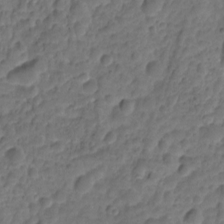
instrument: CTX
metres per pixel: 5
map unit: HNhu
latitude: -21.0486
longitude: 85.3509
